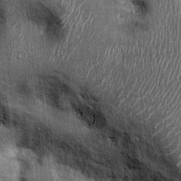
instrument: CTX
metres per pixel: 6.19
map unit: Ht
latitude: -0.2551
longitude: -12.8002
